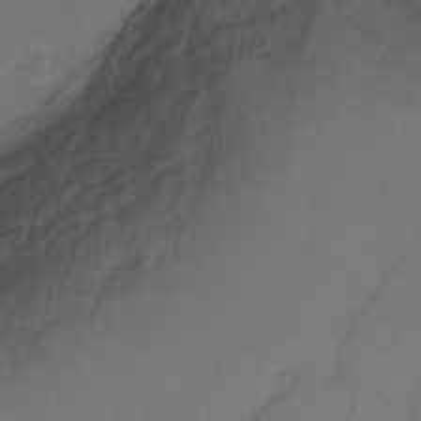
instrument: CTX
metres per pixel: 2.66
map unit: Ht
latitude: 0.1200
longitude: -34.8380
